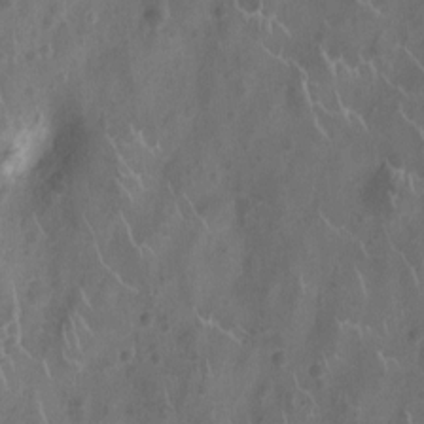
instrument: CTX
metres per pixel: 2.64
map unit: Ht
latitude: -9.5777
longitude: -21.3104
